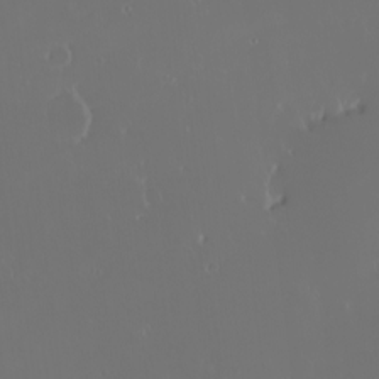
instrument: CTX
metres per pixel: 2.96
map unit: eHh
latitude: -2.3117
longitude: 20.0283
